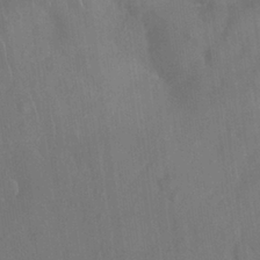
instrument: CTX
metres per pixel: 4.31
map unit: Nhu
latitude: 27.9339
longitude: -65.4993
